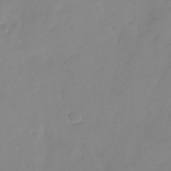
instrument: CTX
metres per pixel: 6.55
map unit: Nhu
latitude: -24.5385
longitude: -69.8395
